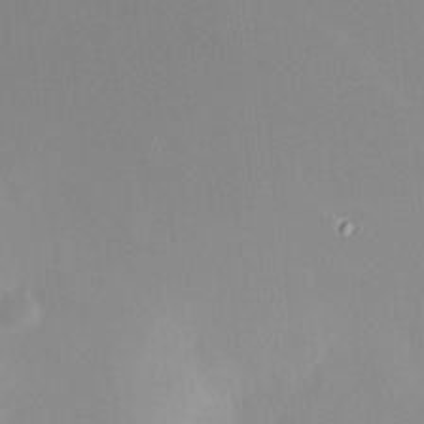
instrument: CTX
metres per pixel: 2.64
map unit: HNhu
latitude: 6.4034
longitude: 8.6329
